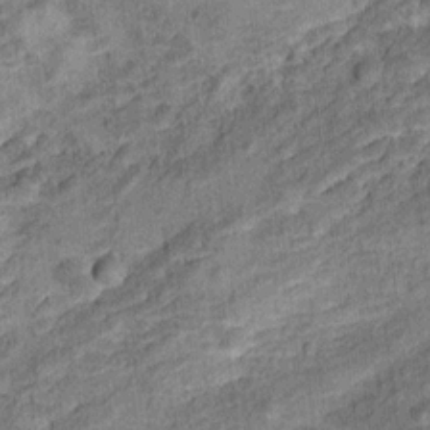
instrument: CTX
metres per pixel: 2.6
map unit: Ht
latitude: 10.1956
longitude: -39.0836
